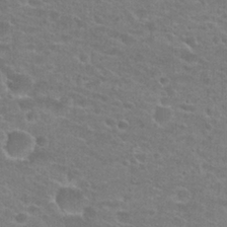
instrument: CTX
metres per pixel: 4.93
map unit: Hto
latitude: 22.9703
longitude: -43.8017
